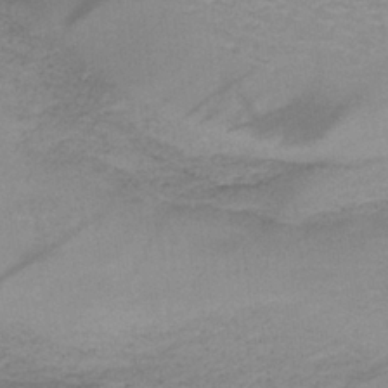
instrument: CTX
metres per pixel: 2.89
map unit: HNb
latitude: -34.5763
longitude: 58.8974
